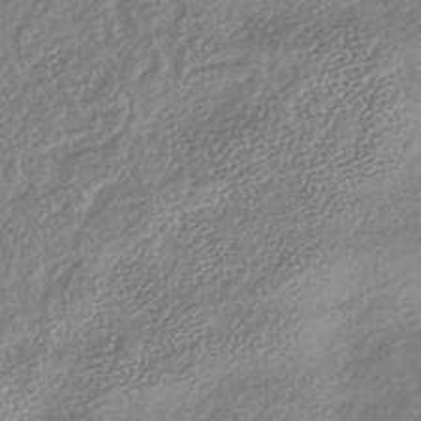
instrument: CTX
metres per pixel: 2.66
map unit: lHb
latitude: -40.1983
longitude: 73.3320
